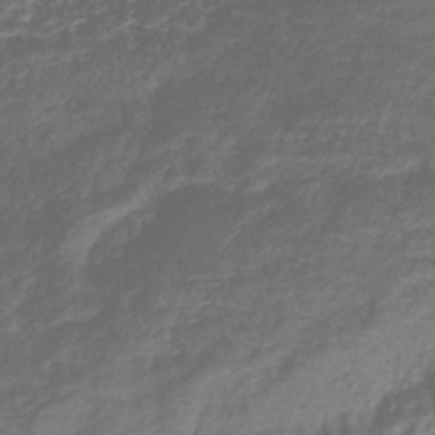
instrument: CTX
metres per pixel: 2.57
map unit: lHb
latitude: -40.7652
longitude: 78.6140
